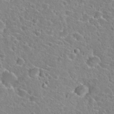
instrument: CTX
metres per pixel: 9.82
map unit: Hto
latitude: 24.0255
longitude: -46.3279
